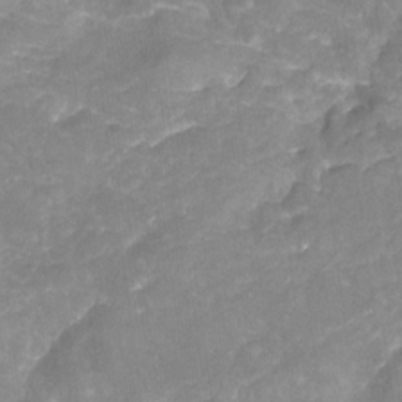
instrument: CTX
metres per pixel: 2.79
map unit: Nhu
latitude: -22.5385
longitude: -56.0633
